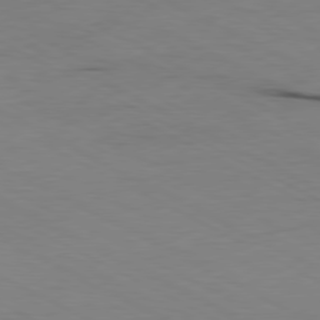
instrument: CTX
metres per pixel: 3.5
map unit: Ap
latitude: -80.5007
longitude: -94.6113
